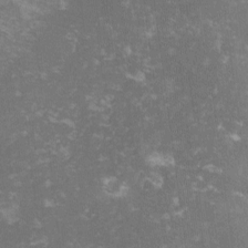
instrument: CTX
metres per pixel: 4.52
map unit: lHvf
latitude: -14.1606
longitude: -98.8946
